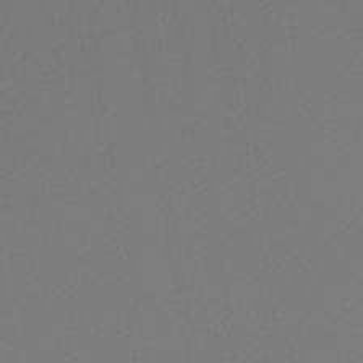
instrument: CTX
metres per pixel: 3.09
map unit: lHb
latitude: -46.4818
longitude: 68.2361
